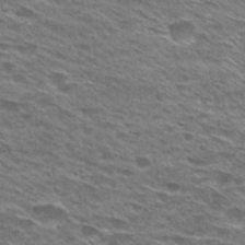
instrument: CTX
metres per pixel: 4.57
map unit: Hto
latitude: 29.1403
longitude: -47.0648
